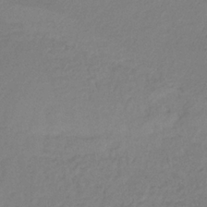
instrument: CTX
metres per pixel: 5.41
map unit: lHb
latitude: -35.4076
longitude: 66.3873
